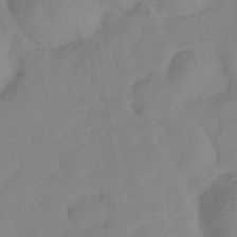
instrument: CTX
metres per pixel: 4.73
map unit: Hve
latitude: -32.1039
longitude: 92.0472
